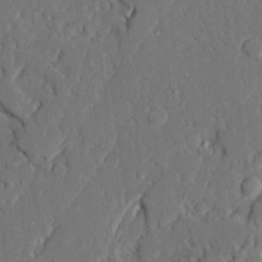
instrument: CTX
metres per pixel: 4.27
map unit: Ave
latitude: 22.9514
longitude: -129.2915
